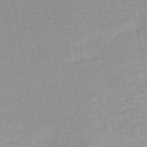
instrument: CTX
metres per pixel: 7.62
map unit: HNb
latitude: -48.3307
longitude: 59.0864
